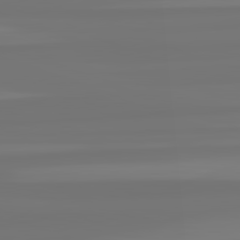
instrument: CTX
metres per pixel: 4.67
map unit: lApd
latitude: 82.4790
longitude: -176.7813
